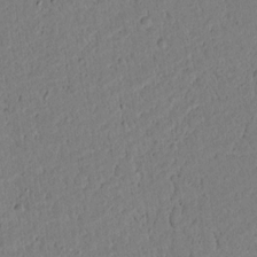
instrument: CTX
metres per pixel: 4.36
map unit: lAvf
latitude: 9.1592
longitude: 167.7667
